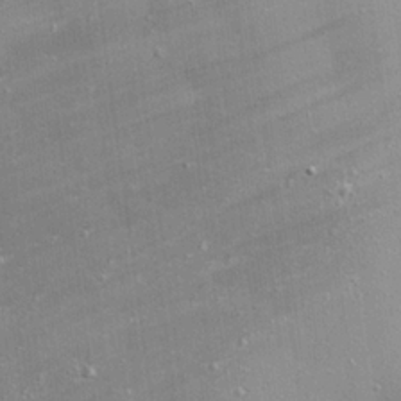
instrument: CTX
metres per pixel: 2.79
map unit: eHh
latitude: 24.3845
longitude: -90.1200
